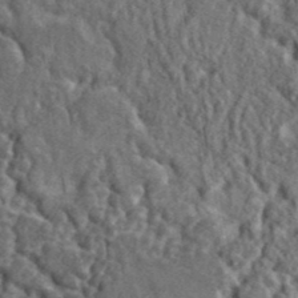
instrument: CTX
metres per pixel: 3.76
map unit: lHvf
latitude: 41.3859
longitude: -89.4616
